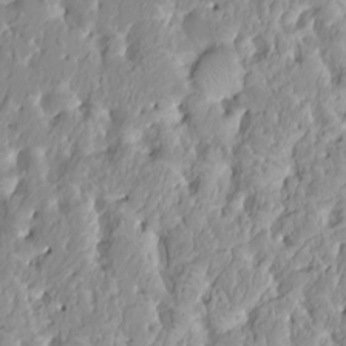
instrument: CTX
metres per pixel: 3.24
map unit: HNhu
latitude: 2.5734
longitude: 7.8422
